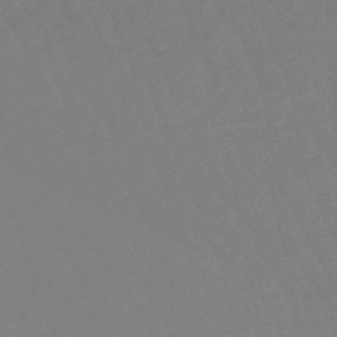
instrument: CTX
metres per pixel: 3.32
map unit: eHb
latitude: -48.8597
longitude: 85.5588
